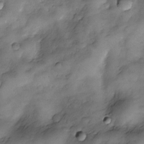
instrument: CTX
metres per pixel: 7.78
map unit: Nve
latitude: -26.3117
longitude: -148.6679
